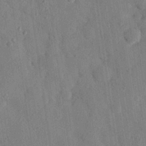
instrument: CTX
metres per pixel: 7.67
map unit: eHh
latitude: 27.2726
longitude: -76.9513
